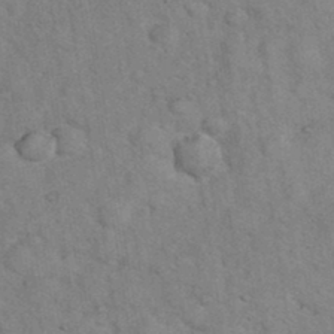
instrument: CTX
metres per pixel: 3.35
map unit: eHh
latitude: 36.4601
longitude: -64.4979
